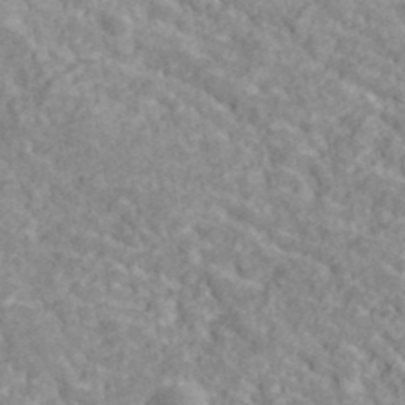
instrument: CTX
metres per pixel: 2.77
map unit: ANa
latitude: 41.3670
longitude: 29.8611
